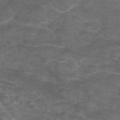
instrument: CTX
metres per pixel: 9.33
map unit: eAb
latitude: 46.5168
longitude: 102.3873
